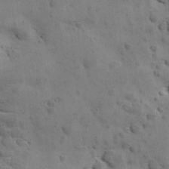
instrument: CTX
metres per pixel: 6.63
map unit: Ave
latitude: 11.7450
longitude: -105.9339
